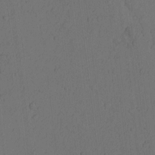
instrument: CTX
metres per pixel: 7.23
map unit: Nhu
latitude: -5.9367
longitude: -153.1214
